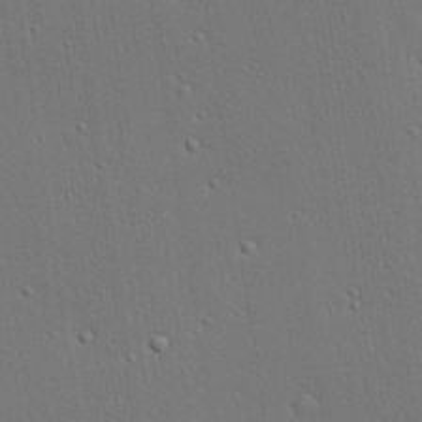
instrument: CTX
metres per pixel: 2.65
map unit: lHvf
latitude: 19.3103
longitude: 142.0850
